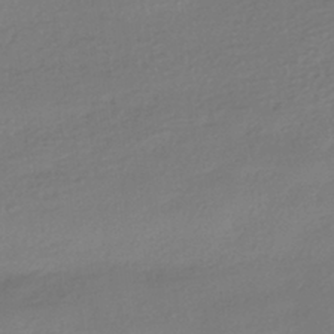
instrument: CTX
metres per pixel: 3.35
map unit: HNhu
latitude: -41.0486
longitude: 93.8233
